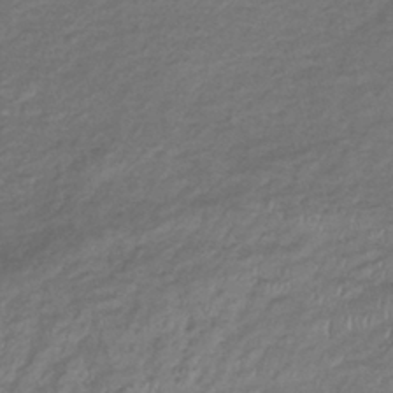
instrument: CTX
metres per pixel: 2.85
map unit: lHb
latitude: -35.3132
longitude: 69.1242
